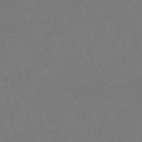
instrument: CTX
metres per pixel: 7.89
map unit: HNhu
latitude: -48.9164
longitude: 100.9919
